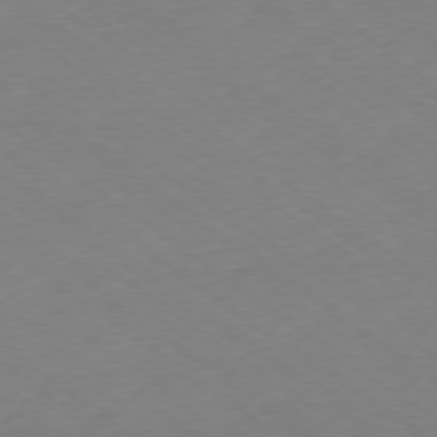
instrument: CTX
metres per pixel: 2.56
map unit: Ap
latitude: -79.0675
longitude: -57.1214
